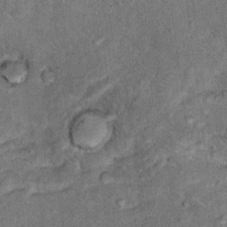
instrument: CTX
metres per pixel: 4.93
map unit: Hto
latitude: 11.5182
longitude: -37.4426
